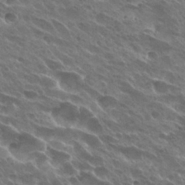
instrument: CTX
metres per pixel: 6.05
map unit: Hto
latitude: 28.1578
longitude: -41.4804
